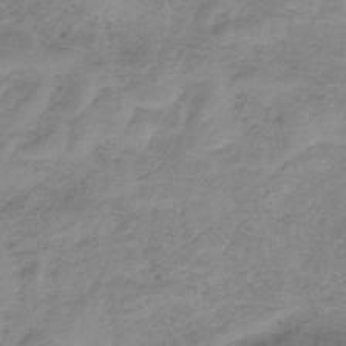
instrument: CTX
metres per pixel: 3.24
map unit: HNb
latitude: -33.4455
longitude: 60.2551
